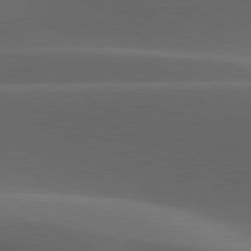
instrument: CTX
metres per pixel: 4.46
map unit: lApd
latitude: 79.3482
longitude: -49.1403
